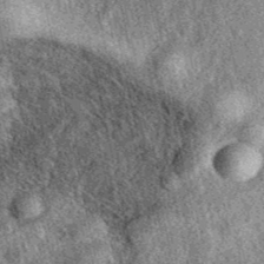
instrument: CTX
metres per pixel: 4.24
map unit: eAb
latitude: 39.2159
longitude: 109.2943
